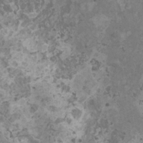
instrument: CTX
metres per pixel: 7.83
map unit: HNhu
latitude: -0.8597
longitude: 2.4062
